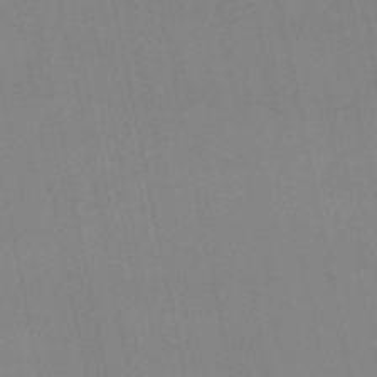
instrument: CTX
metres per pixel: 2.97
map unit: lHb
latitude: -49.8423
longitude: 69.0108
